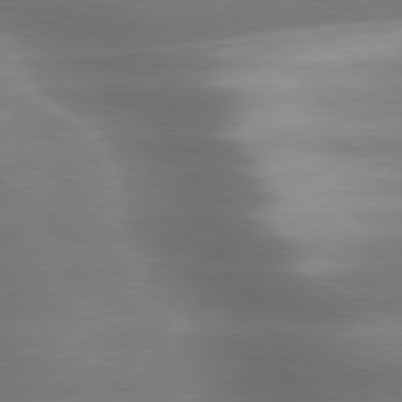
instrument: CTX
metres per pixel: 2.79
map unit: lApd
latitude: 79.7261
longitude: -118.4034
